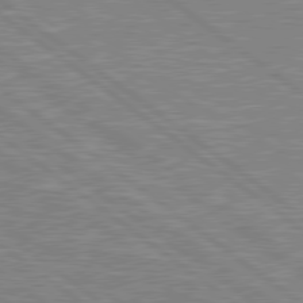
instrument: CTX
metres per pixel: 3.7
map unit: Hpe
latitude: 79.3482
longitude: -121.0837
